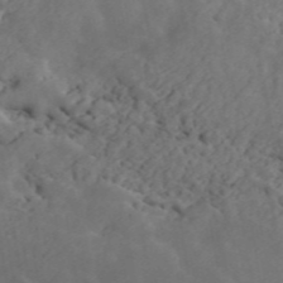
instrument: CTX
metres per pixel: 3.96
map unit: ANa
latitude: 47.6316
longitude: -83.8205
